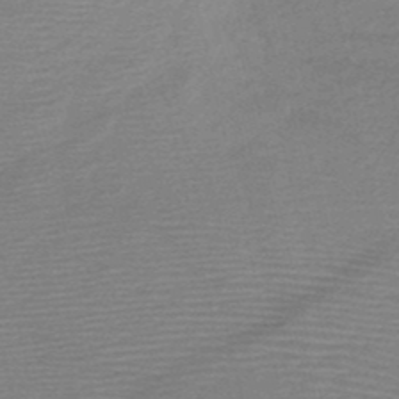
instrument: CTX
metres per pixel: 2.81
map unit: HNb
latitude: -49.7289
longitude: -42.3278
